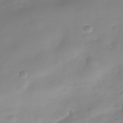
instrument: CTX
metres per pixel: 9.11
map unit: Nhe
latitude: -37.9745
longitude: -113.3482
